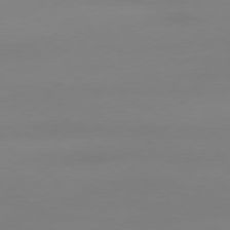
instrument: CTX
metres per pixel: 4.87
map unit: Ap
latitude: -79.3698
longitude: -66.1955
